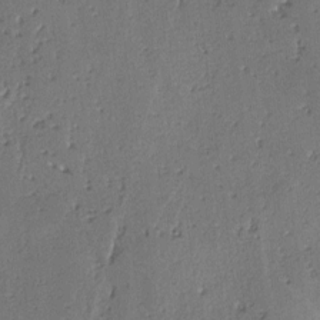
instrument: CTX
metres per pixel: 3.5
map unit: lAvf
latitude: -4.1983
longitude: -112.7057
